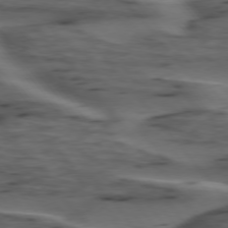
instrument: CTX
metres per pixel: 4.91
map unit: lApd
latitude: 75.7072
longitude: -71.0080
